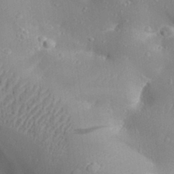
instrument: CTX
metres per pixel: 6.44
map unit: Aa
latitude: 29.3481
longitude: -131.6883
